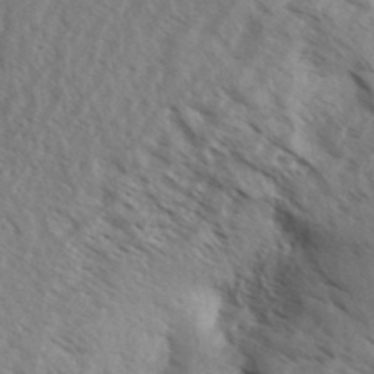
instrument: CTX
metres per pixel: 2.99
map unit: Aa
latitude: 32.0633
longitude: -139.5749
